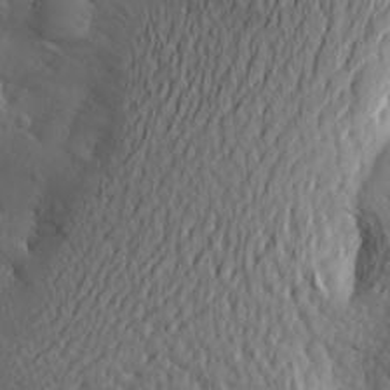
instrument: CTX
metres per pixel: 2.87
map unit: Aa
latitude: 24.8191
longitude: -145.2537
